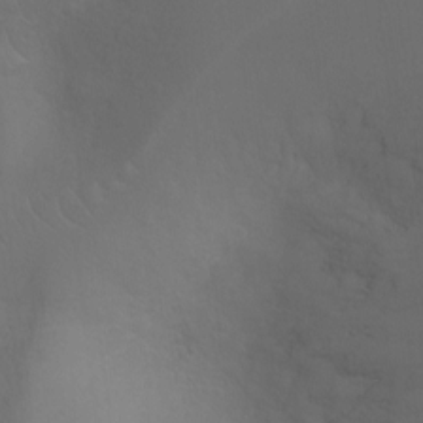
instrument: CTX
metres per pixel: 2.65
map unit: Ht
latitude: -9.0486
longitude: -20.5924
